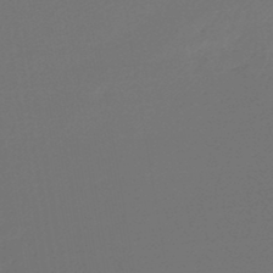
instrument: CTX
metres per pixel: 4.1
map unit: HNb
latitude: -45.8800
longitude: 57.0108
